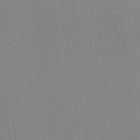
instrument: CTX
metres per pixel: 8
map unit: Hto
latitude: -8.1039
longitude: -51.1592
